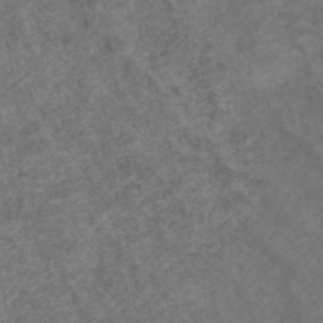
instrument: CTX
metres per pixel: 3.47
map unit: ANa
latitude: 42.3845
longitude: 26.9730
